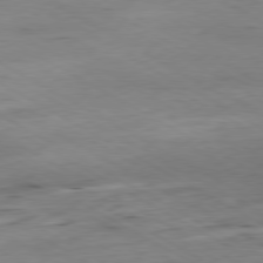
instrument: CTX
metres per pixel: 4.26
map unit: Hpe
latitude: -80.5196
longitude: 20.8974
